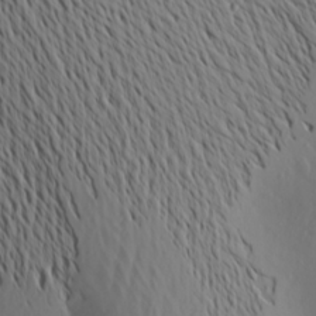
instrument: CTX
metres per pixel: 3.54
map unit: Aa
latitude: 20.4979
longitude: -145.8016
